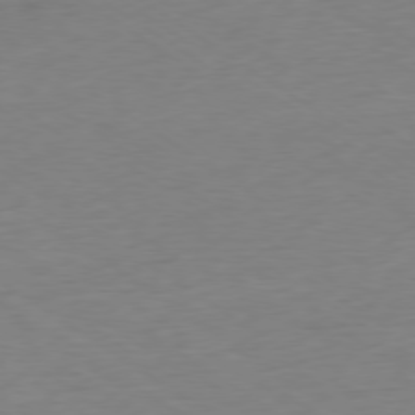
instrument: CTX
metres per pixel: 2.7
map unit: Ap
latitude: -78.4440
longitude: -59.0081
